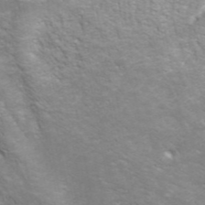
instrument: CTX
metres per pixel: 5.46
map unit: ANa
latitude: 45.1025
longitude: 38.2172
